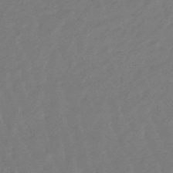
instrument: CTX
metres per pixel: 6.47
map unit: eHb
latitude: -46.5573
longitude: 82.1039
